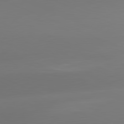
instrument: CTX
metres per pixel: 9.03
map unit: lApd
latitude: 81.6316
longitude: -161.4426
